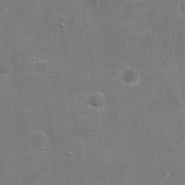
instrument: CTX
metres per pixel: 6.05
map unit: eHh
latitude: 20.8002
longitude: -66.7813
